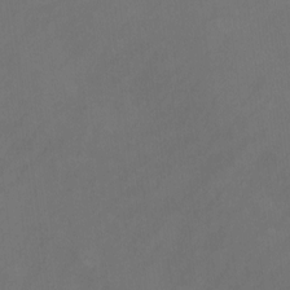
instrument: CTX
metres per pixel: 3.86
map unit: Nhu
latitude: -12.7841
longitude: -73.1215
